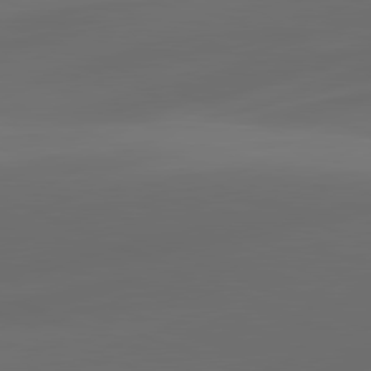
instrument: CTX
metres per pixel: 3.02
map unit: lApd
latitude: 81.0836
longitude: -83.7260
